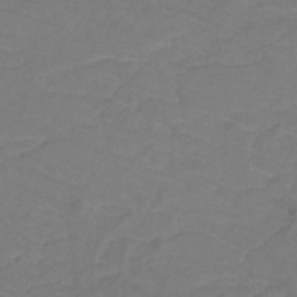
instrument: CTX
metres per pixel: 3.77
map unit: lHb
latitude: -30.8219
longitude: 65.3888
